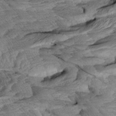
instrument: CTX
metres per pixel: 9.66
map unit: Aa
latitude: 8.0822
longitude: -133.6127
